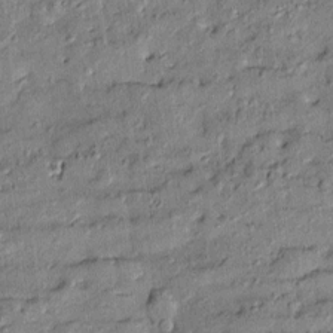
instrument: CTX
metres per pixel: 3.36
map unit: Htu
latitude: -8.8786
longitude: 177.1431
